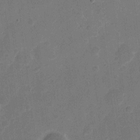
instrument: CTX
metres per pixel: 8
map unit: eHh
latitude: 11.6505
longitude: -66.9513
